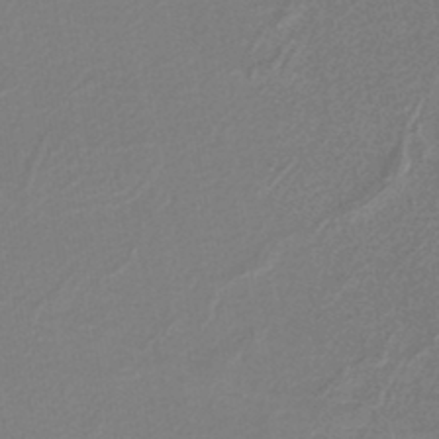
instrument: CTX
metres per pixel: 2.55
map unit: lHb
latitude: -45.0864
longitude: 56.7463
